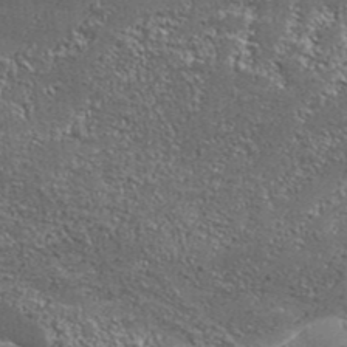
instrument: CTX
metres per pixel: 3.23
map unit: Aa
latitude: 33.9150
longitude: -135.6316
